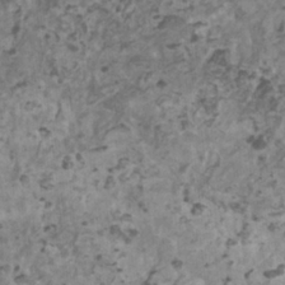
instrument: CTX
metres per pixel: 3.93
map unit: HNhu
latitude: 1.6882
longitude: 3.4454
